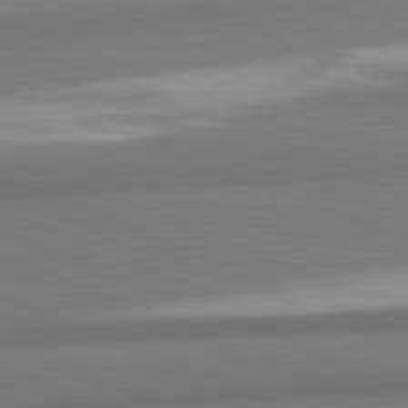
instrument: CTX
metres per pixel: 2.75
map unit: lApd
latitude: 82.1955
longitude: 160.4062
